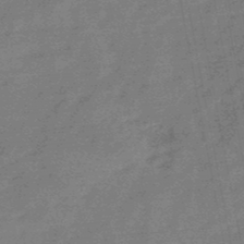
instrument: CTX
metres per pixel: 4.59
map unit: HNb
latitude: -49.1242
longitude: -39.2159
